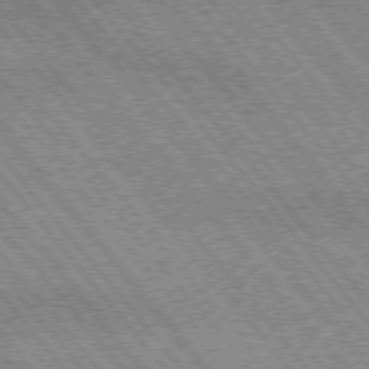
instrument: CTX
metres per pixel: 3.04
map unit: lApd
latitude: 75.1781
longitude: -49.4048
